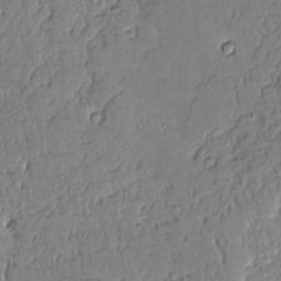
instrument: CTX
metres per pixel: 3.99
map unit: Aa
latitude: 10.9136
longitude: -128.9325
